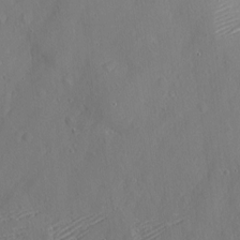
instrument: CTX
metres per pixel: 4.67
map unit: eHh
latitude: 4.0444
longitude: -75.0458
